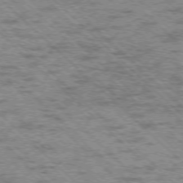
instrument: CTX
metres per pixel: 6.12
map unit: Ap
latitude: -76.3117
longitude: -80.1011
